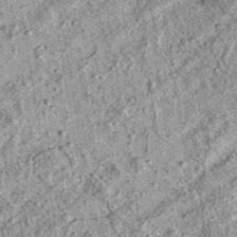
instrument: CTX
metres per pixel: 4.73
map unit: eAb
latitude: 37.2348
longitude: 111.5021
